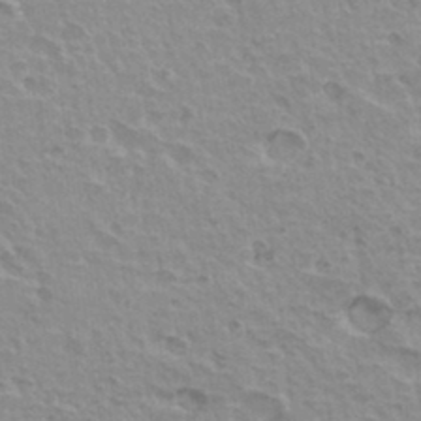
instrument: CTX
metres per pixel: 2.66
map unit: Hto
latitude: 33.9150
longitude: -40.5734
